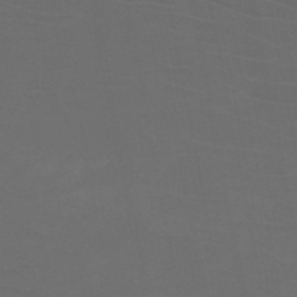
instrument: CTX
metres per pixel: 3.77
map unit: HNb
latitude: -50.1228
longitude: -46.0822
